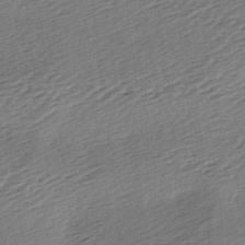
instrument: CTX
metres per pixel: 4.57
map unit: lAa
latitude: -2.9730
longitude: -127.0081
